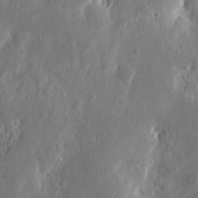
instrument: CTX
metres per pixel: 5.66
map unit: eHh
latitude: 7.6505
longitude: -73.0270
